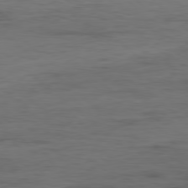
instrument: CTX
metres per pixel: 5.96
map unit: Hpe
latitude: -78.4629
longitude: 15.8990
